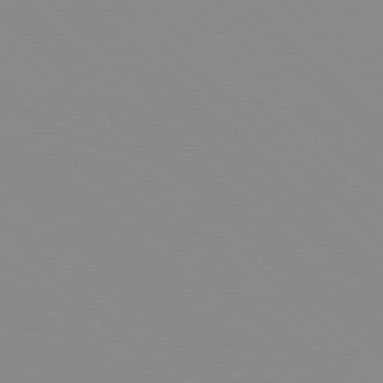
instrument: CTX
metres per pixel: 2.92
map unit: Hpe
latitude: 77.9150
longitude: -160.7624
